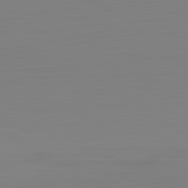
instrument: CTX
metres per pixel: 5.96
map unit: Hpe
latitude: -82.1228
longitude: 8.7085
